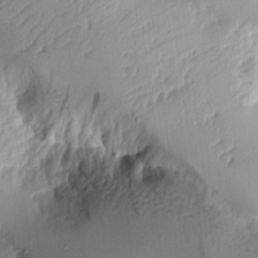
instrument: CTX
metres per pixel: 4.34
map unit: Aa
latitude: 10.4223
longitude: -127.3482
